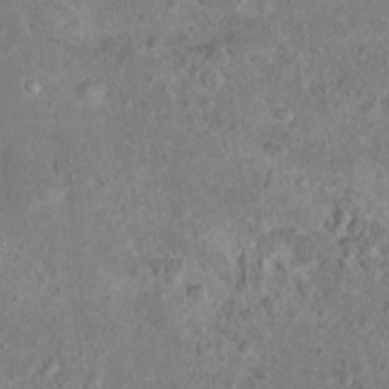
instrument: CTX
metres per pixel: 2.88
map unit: Hto
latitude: 17.1592
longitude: -40.0633
